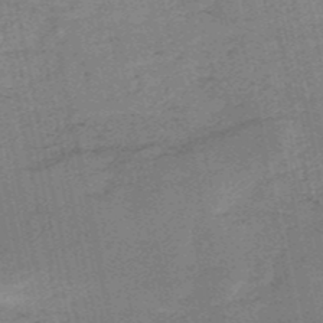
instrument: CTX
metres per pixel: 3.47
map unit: HNb
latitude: -53.4265
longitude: -39.8205
